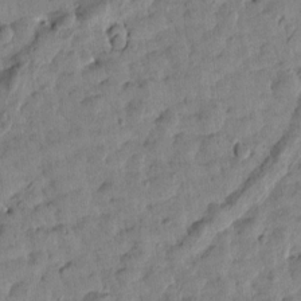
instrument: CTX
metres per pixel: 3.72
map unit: Htu
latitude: 1.9339
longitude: 178.7274
